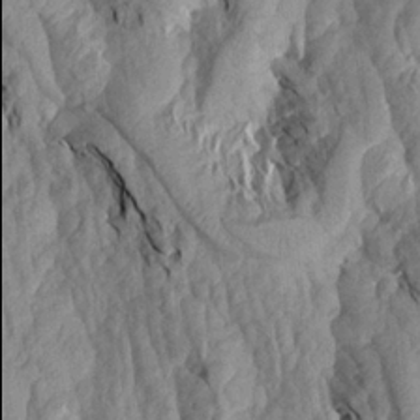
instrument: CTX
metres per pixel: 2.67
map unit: Aa
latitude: 19.2537
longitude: -145.9906
